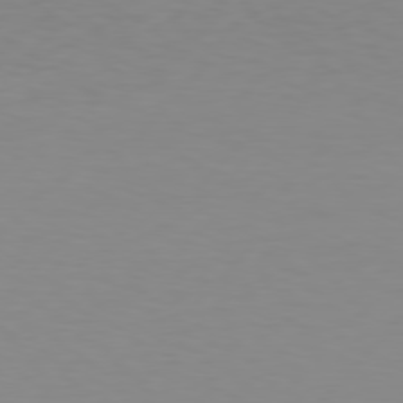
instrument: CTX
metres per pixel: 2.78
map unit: Hpe
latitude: 77.4804
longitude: -123.8772
